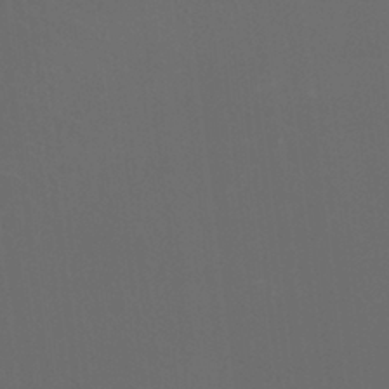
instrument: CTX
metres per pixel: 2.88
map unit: HNhu
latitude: 1.2915
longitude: -1.4993
